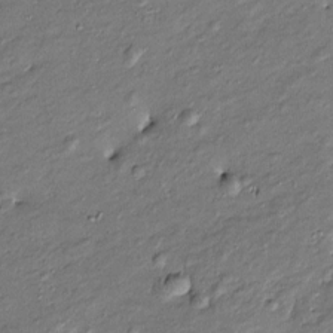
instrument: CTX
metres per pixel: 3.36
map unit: Htu
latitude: -7.9556
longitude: 177.2187
